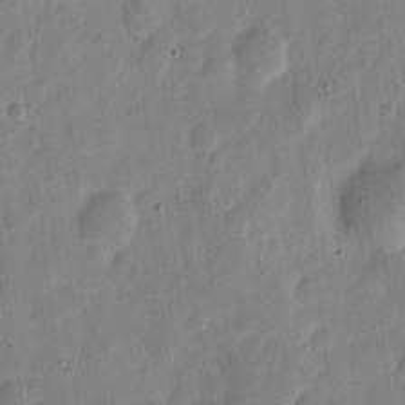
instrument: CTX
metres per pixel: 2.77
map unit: eHh
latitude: 7.4804
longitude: -71.4426
